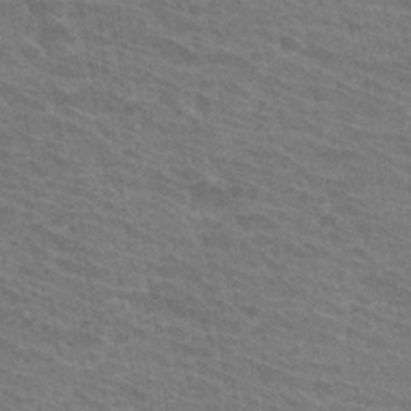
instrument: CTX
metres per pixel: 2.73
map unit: Hto
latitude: 31.8017
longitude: -41.7071
